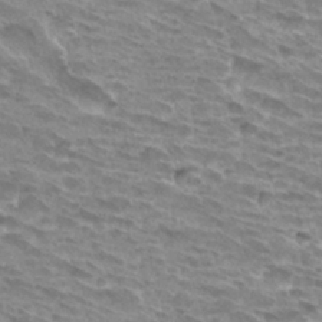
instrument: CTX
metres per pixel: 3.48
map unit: Hto
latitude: 31.9528
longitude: -40.6868
